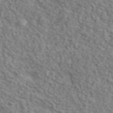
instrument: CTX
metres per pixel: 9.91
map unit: ANa
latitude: 46.4034
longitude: 29.7289
